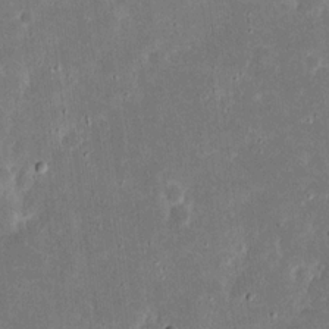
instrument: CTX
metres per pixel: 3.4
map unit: eHh
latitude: 17.5371
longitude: -73.0648
